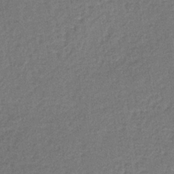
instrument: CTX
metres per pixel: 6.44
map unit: lHb
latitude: -38.1795
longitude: 59.7477
